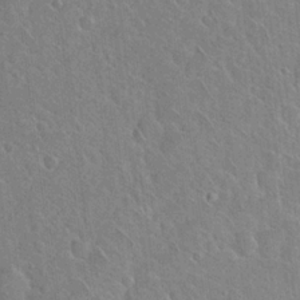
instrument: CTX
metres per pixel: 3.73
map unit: Hto
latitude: 18.6868
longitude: -50.9135
